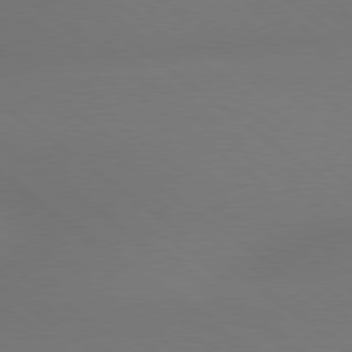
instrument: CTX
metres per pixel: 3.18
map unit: lApd
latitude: 79.0081
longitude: -151.0836
